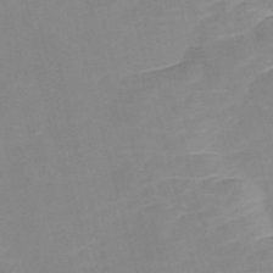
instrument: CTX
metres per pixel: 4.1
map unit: Nve
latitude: -57.5777
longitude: 57.9745
